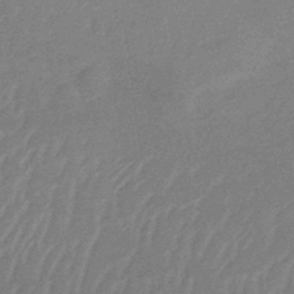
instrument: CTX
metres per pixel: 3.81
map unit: lHb
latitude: -34.4629
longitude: 69.3887
